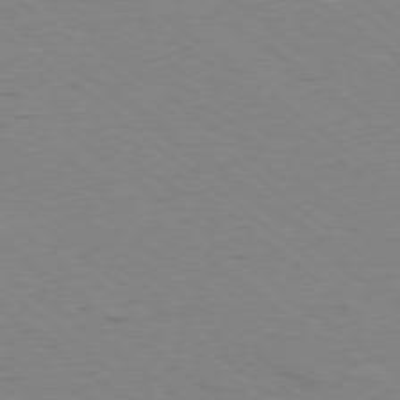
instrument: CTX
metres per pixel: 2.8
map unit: Ap
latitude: -78.9730
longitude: -100.2523
